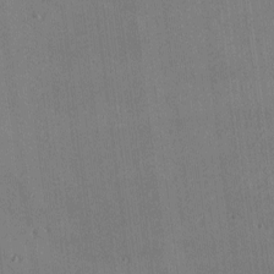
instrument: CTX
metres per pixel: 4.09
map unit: Nhu
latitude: 0.1766
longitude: -77.2915
